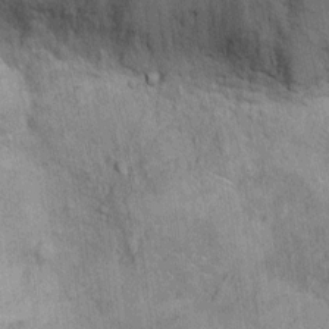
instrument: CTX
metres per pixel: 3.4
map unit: Ht
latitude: -3.8233
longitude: -13.6883
